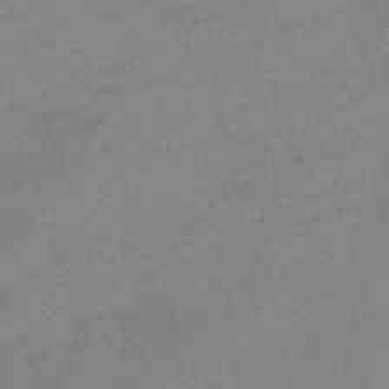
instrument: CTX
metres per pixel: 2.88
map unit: HNb
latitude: -45.5966
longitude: -37.5938
